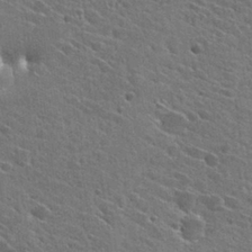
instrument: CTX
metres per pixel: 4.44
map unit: Hto
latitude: 27.8017
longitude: -45.1781
